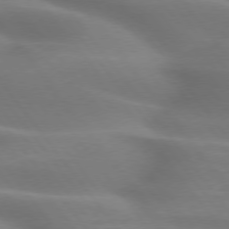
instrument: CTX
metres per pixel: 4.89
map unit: lApd
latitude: 75.1970
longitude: -60.1578
